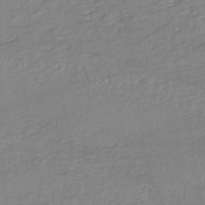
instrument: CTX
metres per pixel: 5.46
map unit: HNhu
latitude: -43.7477
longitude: 102.0850
